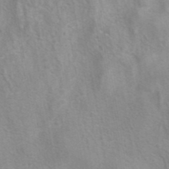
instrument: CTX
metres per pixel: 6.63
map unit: eAb
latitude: 41.0836
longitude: 106.1984
